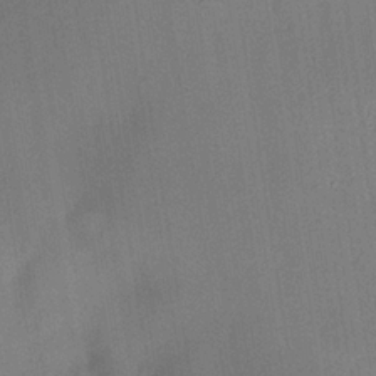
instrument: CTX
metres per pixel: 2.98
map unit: HNhu
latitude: 13.4616
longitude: 11.2943
